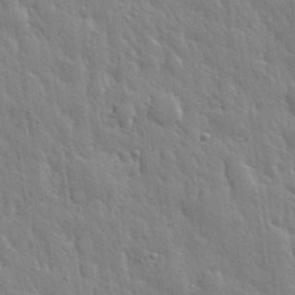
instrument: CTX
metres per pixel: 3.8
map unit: eHh
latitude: 31.7639
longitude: -79.0648
